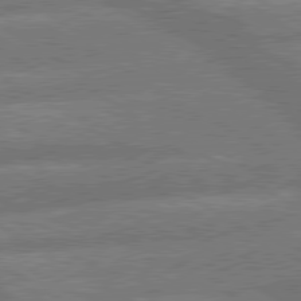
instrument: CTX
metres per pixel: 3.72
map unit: lApd
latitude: 79.7639
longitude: -166.1955
